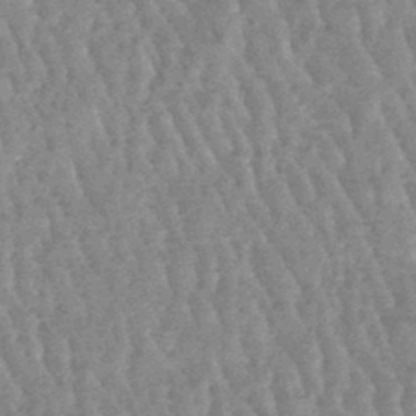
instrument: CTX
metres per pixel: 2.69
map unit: lHb
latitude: -47.4076
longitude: 77.3699
